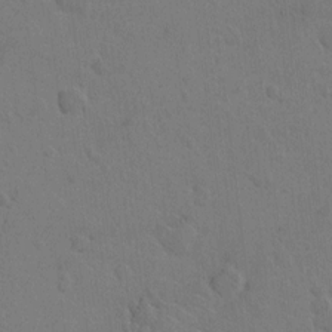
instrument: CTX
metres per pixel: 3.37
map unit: Hto
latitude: 6.4790
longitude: -62.8191
